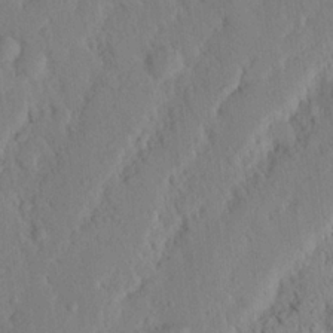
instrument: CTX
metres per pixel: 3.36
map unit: Nhu
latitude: 19.9906
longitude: -74.9136
